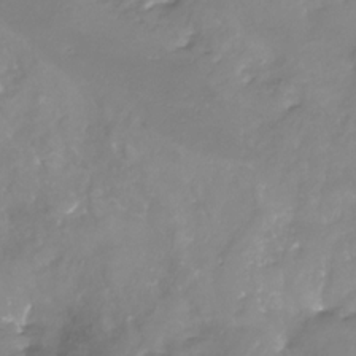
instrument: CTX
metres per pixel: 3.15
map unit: Nhu
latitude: -26.0094
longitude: -57.5749
